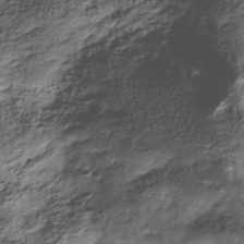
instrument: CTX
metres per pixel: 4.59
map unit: Nhe
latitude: -38.4251
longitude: -148.0633
